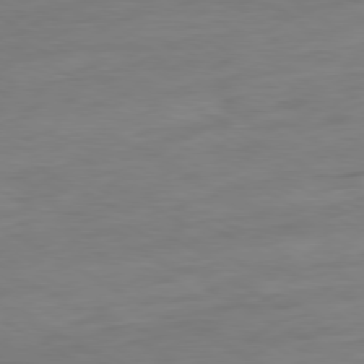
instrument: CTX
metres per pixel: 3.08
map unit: Ap
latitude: -80.4062
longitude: -102.4790
